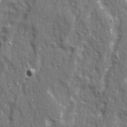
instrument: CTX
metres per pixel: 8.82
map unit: Ave
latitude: 22.6490
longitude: -133.3104
